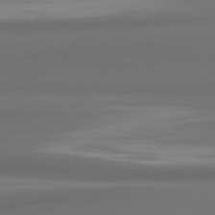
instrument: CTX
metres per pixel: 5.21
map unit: lApd
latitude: 81.8583
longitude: 172.0472
